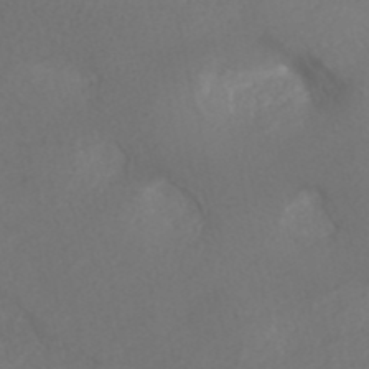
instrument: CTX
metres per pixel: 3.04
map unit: ANa
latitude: 41.0269
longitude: 25.8611
